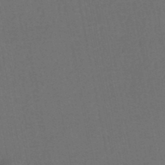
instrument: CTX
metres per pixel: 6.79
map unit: HNhu
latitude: -49.1431
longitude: 100.5006
